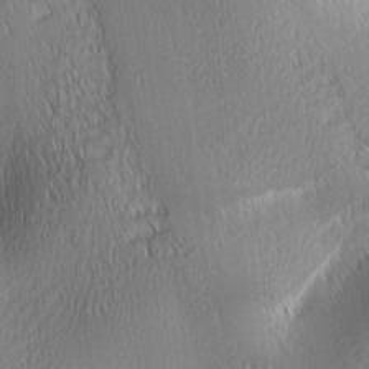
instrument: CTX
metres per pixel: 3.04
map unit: lAa
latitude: 0.7246
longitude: -116.4601
